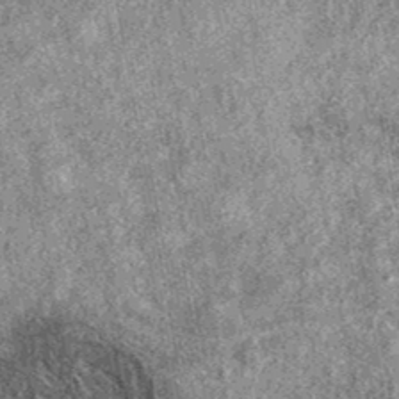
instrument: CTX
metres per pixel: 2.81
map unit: eAb
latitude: 38.2711
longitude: 108.4440
